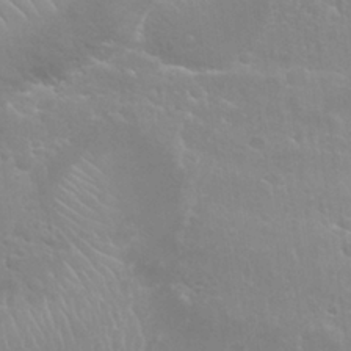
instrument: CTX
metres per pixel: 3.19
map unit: Nhu
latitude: 26.1767
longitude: -51.8205
